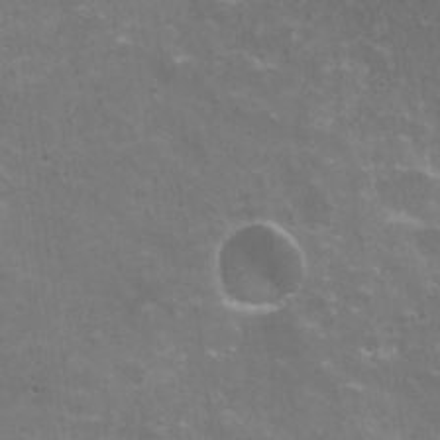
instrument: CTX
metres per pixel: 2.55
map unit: Hto
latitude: 20.8758
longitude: -40.1010
